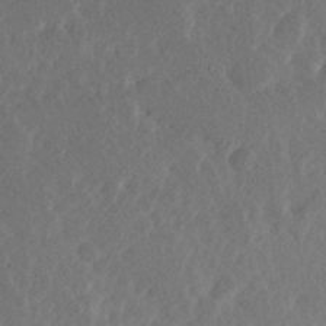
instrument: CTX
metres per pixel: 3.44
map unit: Hve
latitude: 25.8583
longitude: 144.9920
